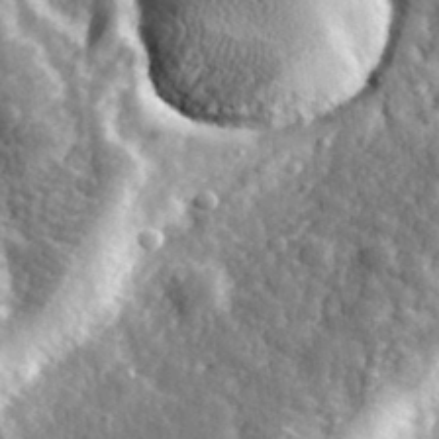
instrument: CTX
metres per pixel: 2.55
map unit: eHh
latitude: 34.9135
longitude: -80.2900
